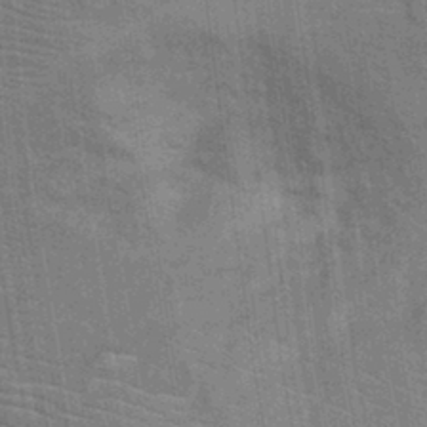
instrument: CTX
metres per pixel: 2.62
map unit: Hto
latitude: 14.7058
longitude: -39.4804
